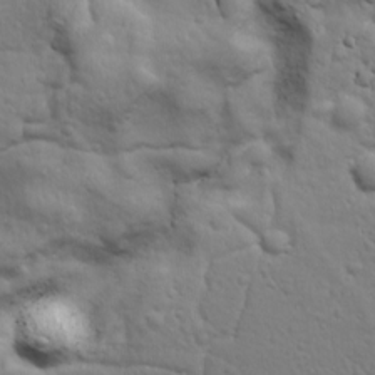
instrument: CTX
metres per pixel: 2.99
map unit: Ave
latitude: 18.3656
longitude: -133.1214
